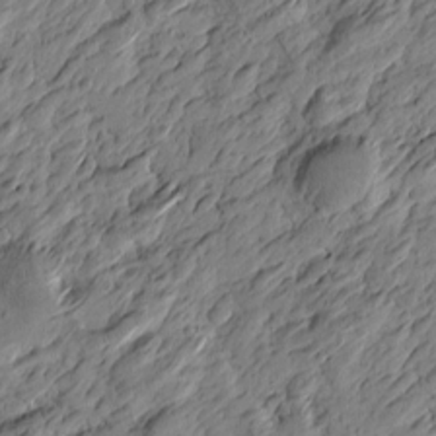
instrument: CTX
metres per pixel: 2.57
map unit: Htu
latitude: -3.2375
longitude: -178.8380
